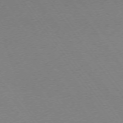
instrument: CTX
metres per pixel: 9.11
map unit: Ap
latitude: -74.3118
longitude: -72.1956
